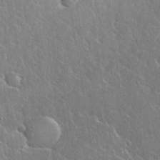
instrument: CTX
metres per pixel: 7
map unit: eHh
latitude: 37.3860
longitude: -61.5560
